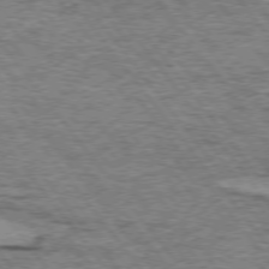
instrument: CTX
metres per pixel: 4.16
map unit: lApd
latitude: 74.4979
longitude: -76.6301
